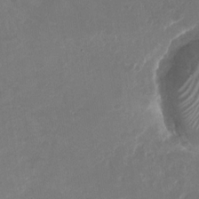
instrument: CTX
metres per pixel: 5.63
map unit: Nhu
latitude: -29.2187
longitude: -70.2522
